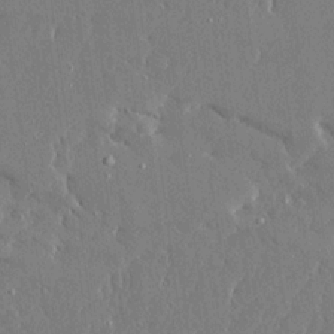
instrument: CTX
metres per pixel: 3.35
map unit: Ave
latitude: 16.4601
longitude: -139.9528
